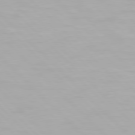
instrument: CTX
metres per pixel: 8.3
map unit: Hpe
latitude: 77.3481
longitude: -164.2900
